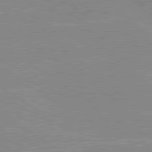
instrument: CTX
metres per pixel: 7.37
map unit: lApd
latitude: 80.0822
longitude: -125.4615
